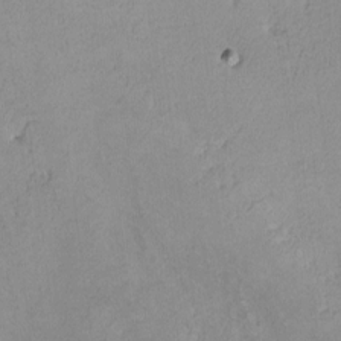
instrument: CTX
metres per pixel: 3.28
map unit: lHvf
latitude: -14.5952
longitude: -102.4412
